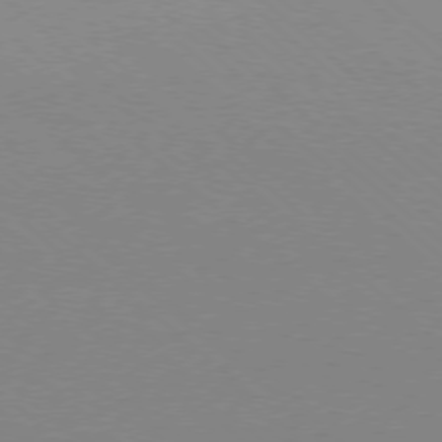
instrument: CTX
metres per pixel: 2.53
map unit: Ap
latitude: -78.0850
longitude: -90.6490
